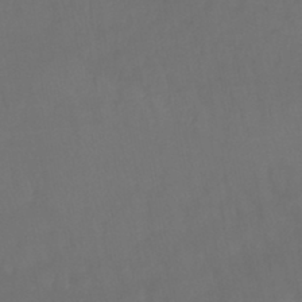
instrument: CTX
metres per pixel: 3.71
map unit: lHb
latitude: -42.8785
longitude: 65.9367
